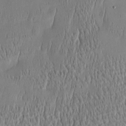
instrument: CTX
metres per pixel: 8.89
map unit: Htu
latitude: -5.2942
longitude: 174.7841
